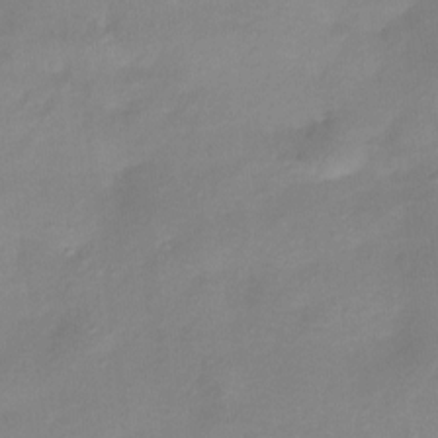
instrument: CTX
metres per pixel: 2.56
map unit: Htu
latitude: -13.9556
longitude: -45.6694
